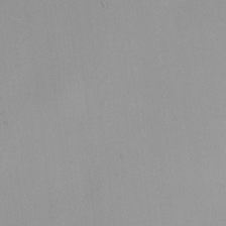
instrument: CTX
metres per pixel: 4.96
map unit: HNhu
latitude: 6.1200
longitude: 9.0486
